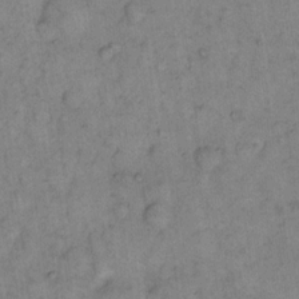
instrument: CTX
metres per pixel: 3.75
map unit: eHh
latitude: 15.4427
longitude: -65.1025
